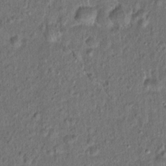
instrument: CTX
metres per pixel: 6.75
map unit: Hto
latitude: 15.6316
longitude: -40.9135
